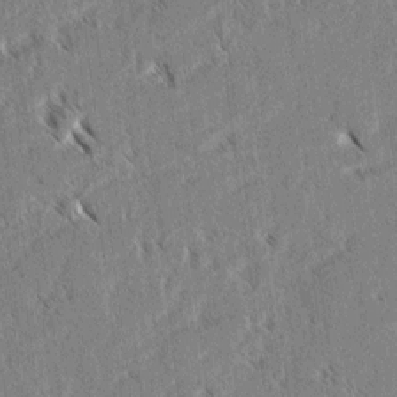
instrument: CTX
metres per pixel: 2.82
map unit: lAvf
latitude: 3.4426
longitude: -106.2523
